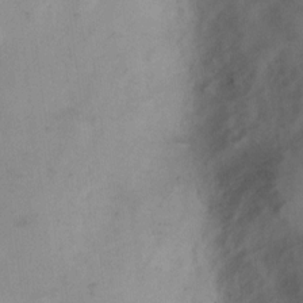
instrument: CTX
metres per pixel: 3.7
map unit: Hto
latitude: 6.6113
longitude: -61.4993
